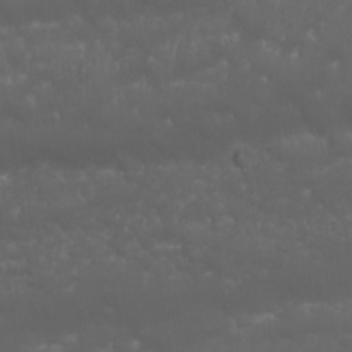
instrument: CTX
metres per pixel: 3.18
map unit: Nhu
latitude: 23.4993
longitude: -61.5749
